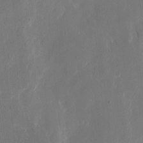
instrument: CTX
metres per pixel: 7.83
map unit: eHh
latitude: 10.6680
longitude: -68.0633
